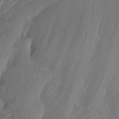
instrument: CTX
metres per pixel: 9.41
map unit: Aa
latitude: -8.0850
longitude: -78.7058
